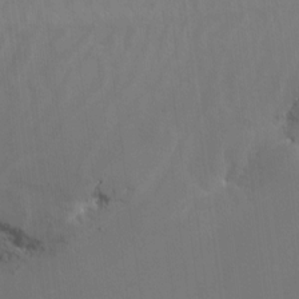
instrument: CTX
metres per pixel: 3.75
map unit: Nhu
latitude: -14.0094
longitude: -59.1214
